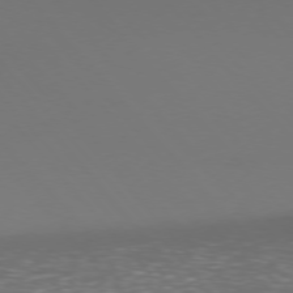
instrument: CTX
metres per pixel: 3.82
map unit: Ap
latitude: -77.7856
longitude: -63.9339
